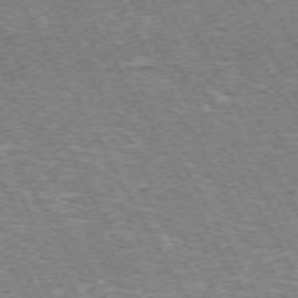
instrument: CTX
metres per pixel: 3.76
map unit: Hpe
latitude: -72.1794
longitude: 12.3306
